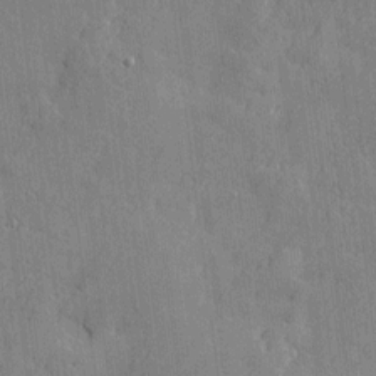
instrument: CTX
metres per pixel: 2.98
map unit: Htu
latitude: -7.2943
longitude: 176.1228
